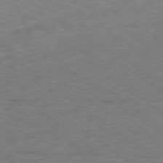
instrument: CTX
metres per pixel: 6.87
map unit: Ap
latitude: -79.6155
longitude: -73.6694
